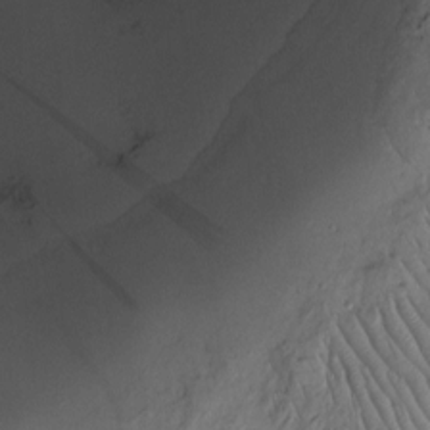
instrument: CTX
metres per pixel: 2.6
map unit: Htu
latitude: -4.7652
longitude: 156.5007
